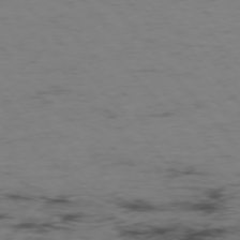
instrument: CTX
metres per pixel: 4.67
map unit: Hpe
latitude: -76.0094
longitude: -19.4237
